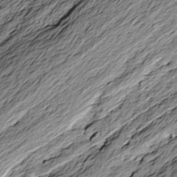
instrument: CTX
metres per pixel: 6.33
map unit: Nve
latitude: -6.9919
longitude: 174.5762
